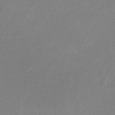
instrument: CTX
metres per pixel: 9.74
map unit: HNb
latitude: -33.9367
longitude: 55.0676
